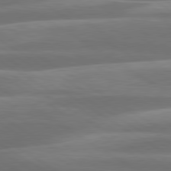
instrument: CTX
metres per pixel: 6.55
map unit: lApd
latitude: 79.9150
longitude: -127.9339
